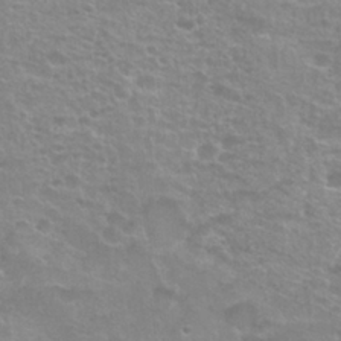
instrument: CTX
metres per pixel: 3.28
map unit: Nhu
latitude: 27.4804
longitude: -53.1025
